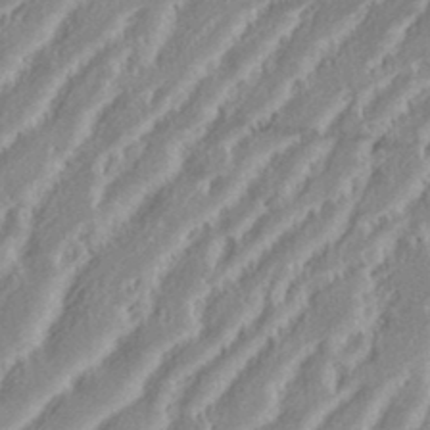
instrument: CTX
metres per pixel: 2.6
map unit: eHh
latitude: 35.4237
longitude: -132.9892
